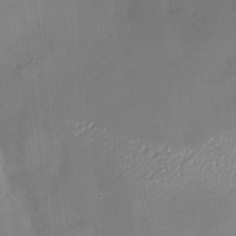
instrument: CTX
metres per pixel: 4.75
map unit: Nhu
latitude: -27.4643
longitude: -57.9150
